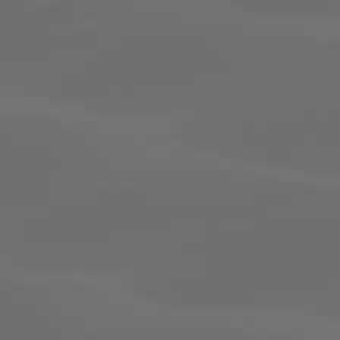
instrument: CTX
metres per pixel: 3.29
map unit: lApd
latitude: 80.1578
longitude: -91.4426
